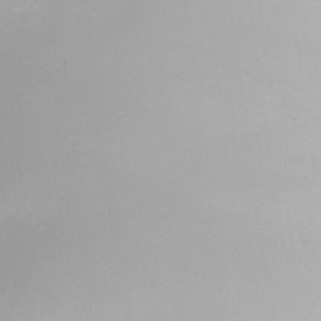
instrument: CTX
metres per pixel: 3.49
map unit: Nhu
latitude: -23.2754
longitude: -71.4993
